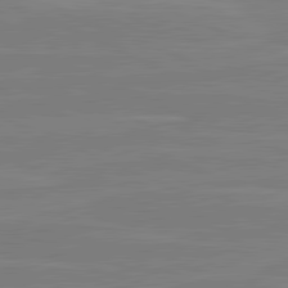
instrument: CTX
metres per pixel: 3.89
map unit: lApd
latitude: 81.5560
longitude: -169.4238
